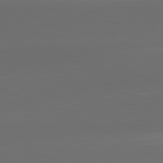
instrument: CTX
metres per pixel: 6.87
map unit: lApd
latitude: 81.3859
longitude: -147.5183
